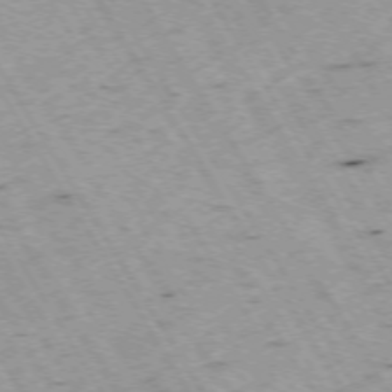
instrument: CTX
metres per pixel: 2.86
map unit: Hpe
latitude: -73.6155
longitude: 7.7288
